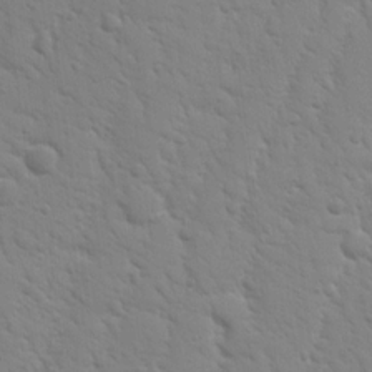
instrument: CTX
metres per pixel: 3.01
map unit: Nhu
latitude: 17.4049
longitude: -78.6491
